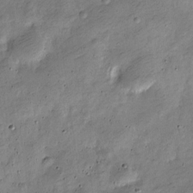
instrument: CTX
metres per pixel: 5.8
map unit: Nve
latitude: -25.1998
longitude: 106.4629
